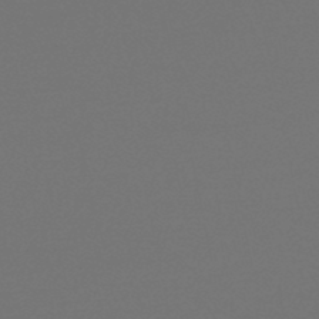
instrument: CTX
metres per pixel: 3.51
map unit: lHb
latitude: -47.3320
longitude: 64.6141
